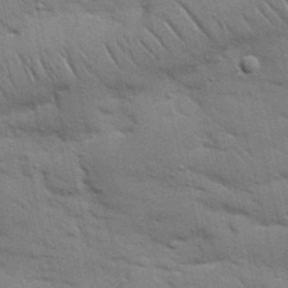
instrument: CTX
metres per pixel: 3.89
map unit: Nhu
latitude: 24.1955
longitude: -73.4616
